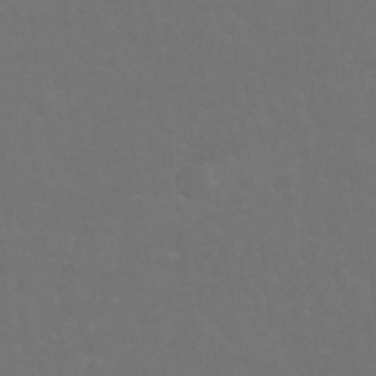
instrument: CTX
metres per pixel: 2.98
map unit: Nhu
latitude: 22.7057
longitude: -65.3104
